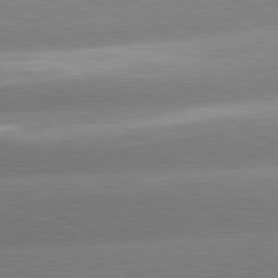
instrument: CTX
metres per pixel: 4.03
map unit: lApd
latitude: 80.3656
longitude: -155.1403
